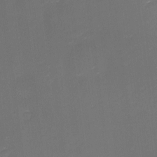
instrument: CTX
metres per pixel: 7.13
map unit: eHh
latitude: -1.6533
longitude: -79.7450
